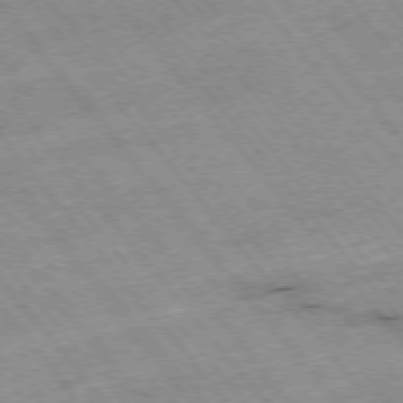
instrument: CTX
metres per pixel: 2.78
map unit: Hpe
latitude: -75.9367
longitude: -17.3104
